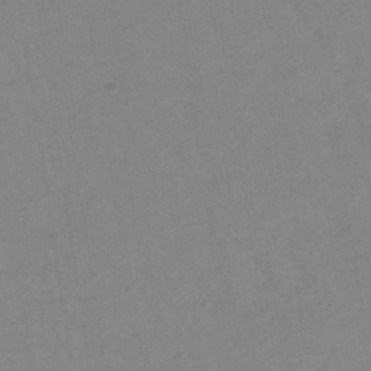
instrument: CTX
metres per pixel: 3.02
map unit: lHb
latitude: -34.7463
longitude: 72.6707
